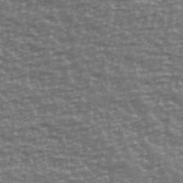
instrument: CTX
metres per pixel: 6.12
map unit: Ave
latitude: 40.4601
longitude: -114.2522
